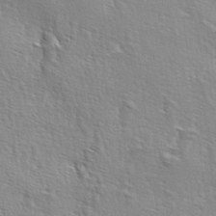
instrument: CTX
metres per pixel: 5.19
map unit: lAa
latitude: -4.4062
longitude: -121.9150
